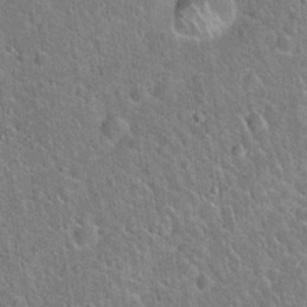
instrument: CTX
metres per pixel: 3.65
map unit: Hto
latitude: 21.3482
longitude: -51.2914
